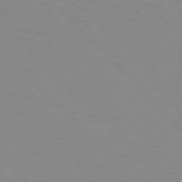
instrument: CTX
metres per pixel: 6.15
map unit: Hpe
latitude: 76.7435
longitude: -160.1767
